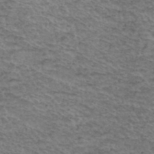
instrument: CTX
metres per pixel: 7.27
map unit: Hto
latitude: 38.1578
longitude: -45.3104
